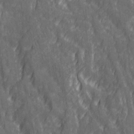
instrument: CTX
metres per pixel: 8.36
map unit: Ave
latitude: 20.3845
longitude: -133.9339
